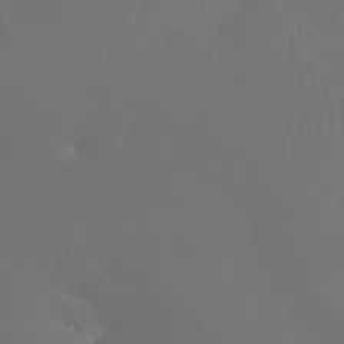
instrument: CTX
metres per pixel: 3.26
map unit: Ht
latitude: -7.4832
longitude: -31.3671
